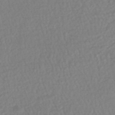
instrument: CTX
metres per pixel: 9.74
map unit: HNhu
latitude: -48.2929
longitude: 101.6910
